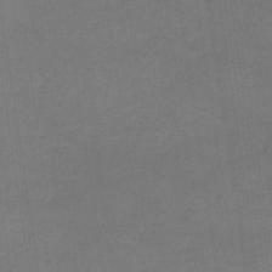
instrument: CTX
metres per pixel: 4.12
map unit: lHb
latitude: -34.6707
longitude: 64.5952
